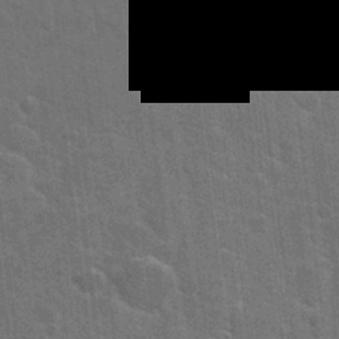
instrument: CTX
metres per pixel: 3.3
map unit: Hto
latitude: 23.9150
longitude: -47.4049
